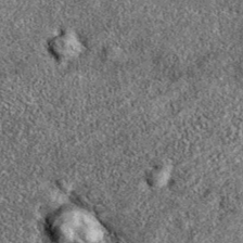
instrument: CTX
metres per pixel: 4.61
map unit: eAb
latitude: 36.8758
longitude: 106.2550
